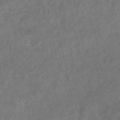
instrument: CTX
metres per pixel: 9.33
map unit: HNhu
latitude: -48.5763
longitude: 102.2551
